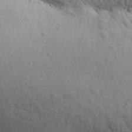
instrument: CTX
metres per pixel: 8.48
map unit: Aa
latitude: 30.7625
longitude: -146.3090
